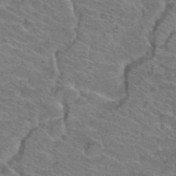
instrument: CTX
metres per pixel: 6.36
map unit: Hto
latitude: 33.6694
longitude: -41.8016
